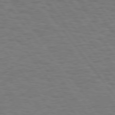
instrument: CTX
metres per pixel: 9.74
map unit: Hpe
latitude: 75.5749
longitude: -136.5924
